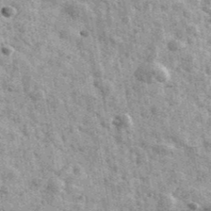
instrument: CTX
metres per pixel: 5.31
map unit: Ave
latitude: 40.5735
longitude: -106.3845
